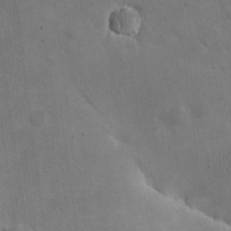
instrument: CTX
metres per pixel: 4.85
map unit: eHh
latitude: 24.6868
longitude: -67.2725
